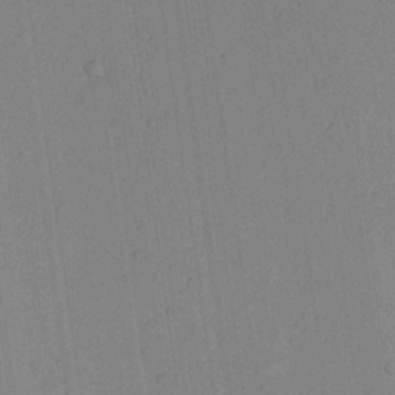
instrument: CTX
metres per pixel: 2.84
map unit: Aa
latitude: 25.7449
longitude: -137.4049
